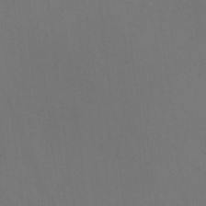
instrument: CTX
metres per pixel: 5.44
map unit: Hto
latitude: -10.4062
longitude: -36.5924
